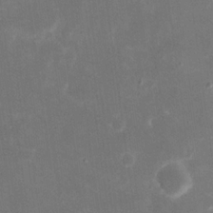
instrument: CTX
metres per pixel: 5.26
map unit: eHh
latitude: 20.0444
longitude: -70.4034
